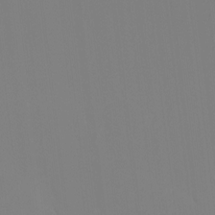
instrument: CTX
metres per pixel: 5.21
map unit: Ht
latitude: -15.3888
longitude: -53.1592
